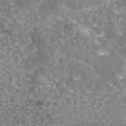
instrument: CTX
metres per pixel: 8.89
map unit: eAb
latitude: 45.2348
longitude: 105.4076
